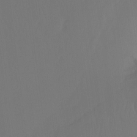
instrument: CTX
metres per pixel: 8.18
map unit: Ht
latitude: -7.7666
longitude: -31.0459
